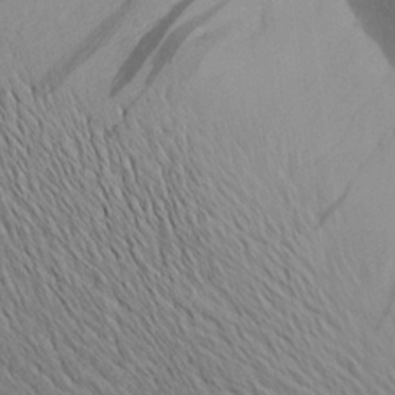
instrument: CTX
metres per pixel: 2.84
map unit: Aa
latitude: 21.0081
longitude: -146.0822
